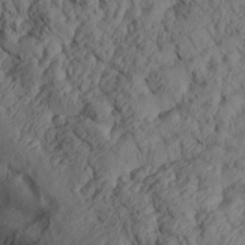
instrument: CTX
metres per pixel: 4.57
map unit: Aa
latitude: 30.3279
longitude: -134.1200
